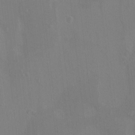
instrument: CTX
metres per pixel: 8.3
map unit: HNhu
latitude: 5.3104
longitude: 4.3117
